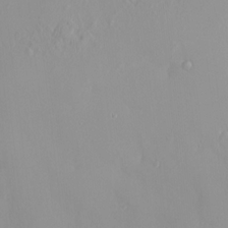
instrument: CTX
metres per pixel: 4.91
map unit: HNhu
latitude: 2.9891
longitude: 7.0864
